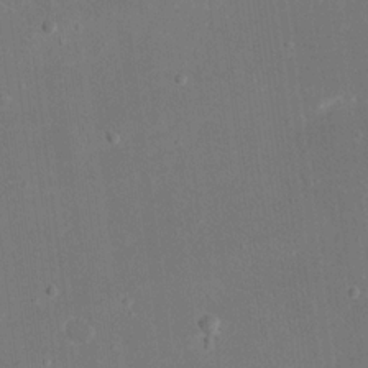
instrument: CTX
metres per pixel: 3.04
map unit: eHh
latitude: 17.9339
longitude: -70.5168
